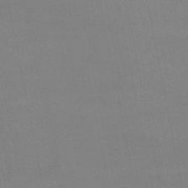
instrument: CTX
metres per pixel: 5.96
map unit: lHb
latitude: -46.9730
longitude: 58.5006
